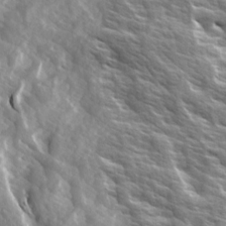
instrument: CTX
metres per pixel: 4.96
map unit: Ave
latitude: 14.9514
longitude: -132.1767
